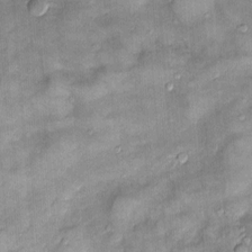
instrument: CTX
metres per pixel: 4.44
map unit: Htu
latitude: -6.3306
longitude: 158.8219
